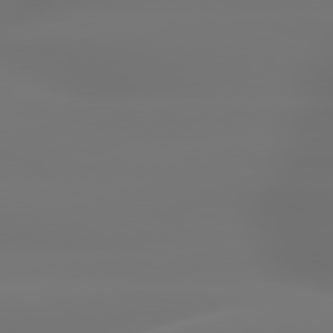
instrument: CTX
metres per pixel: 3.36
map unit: lApd
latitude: 79.6505
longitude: -137.6505
